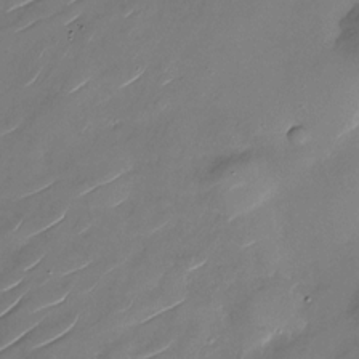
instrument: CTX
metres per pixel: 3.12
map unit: Nhu
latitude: -28.2740
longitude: -73.4994
